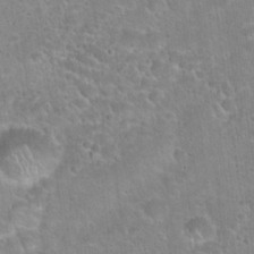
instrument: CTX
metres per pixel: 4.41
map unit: Hto
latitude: 21.9339
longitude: -51.4426
